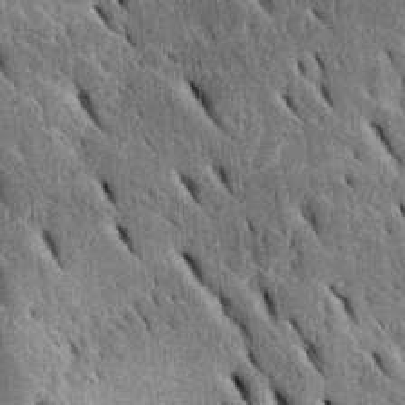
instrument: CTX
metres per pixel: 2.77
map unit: Htu
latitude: -2.8597
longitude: 151.6532
